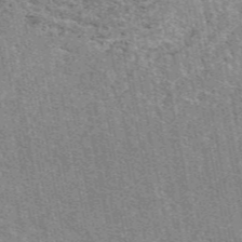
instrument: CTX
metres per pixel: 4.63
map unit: eAb
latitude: 48.3845
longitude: 116.7085
